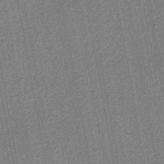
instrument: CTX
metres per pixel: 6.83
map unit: lHb
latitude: -43.5021
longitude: 65.4833
